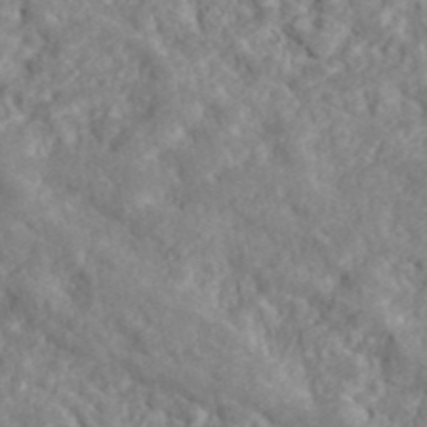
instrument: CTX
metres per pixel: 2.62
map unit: ANa
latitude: 41.3103
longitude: 29.8800
